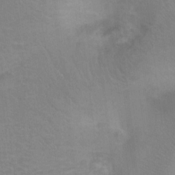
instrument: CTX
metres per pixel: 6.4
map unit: Ht
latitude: -1.3699
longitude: -33.3482
